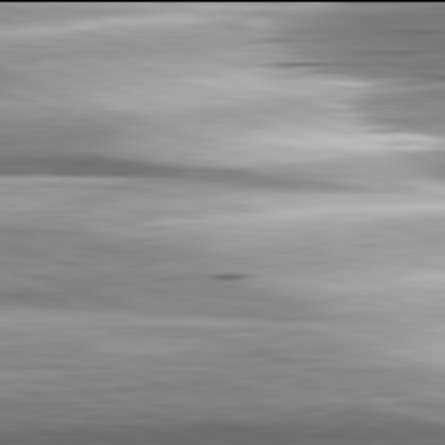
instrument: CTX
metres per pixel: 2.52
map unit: lApd
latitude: 81.9906
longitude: -151.8583
